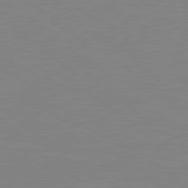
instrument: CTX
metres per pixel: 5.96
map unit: Hpe
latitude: 78.8191
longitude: -124.9324
